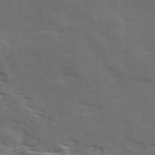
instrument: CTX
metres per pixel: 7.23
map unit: Ave
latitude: 18.6301
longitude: -130.7625
